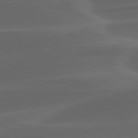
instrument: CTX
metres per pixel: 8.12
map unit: lApd
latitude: 78.8569
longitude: -48.8380
